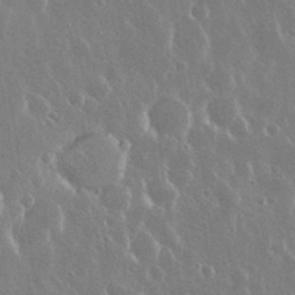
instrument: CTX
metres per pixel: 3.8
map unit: Nhu
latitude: 30.5924
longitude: -56.3089
